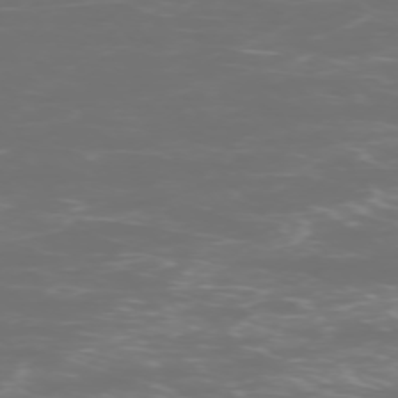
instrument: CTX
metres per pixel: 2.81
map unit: Ap
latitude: -75.2754
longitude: -76.5168
